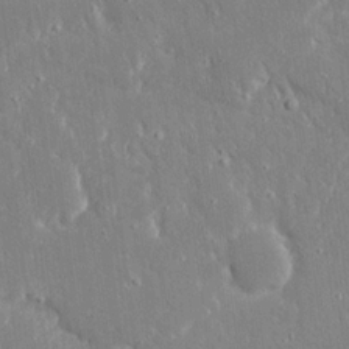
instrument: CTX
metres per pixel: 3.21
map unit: Ave
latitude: 17.0270
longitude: -140.6112
